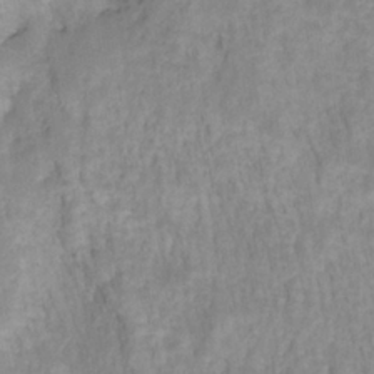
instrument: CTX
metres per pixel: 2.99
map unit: HNhu
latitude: -27.5966
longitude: 73.4265
